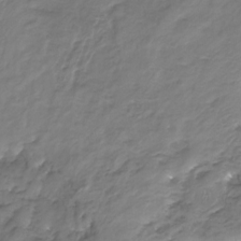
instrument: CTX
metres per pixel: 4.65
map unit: Nhu
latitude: -23.4077
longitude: -56.9324
